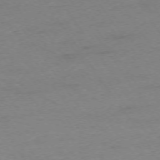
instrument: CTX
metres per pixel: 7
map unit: Ap
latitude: -74.1039
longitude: -79.8017
